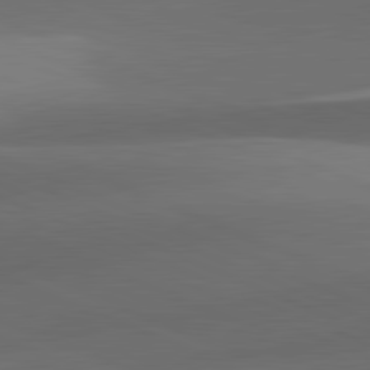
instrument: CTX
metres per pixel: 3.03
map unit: lApd
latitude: 81.7639
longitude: 132.8597
